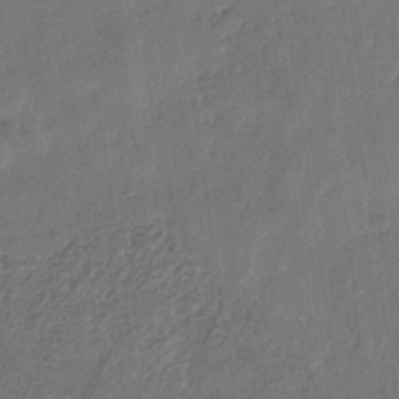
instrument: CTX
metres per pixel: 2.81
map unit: eHb
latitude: -29.8422
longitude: 70.0283
